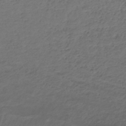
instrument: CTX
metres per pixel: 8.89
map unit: lHb
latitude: -34.5763
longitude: 66.5763
